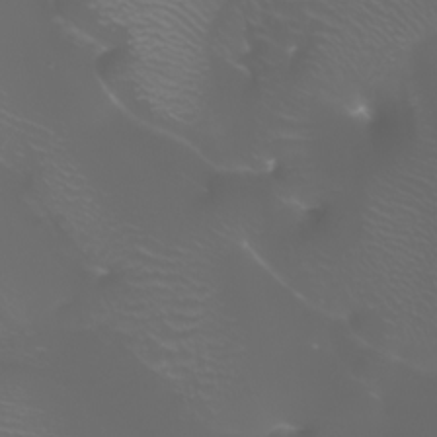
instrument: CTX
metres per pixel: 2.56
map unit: Htu
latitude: -4.7463
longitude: -88.5546
